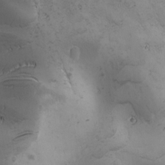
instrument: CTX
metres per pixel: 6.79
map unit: Ave
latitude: -7.2943
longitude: -121.3293
